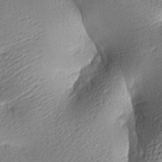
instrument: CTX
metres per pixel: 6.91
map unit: lAa
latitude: -9.1620
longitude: -126.9136
